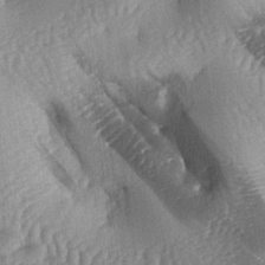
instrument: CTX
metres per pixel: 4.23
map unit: lAa
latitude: -6.5385
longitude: -127.0648
